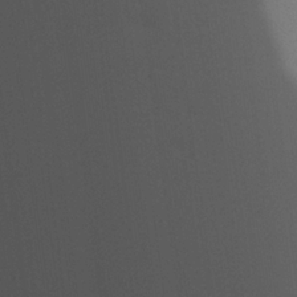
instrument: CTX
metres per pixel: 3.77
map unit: lHvf
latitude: 22.6112
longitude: 141.3510
